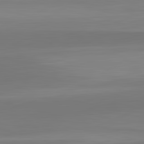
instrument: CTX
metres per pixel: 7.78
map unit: lApd
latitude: 83.4804
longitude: -133.1403
